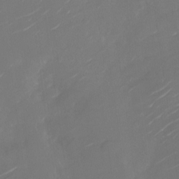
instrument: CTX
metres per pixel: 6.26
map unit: Nhu
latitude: -28.3306
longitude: -74.1578
